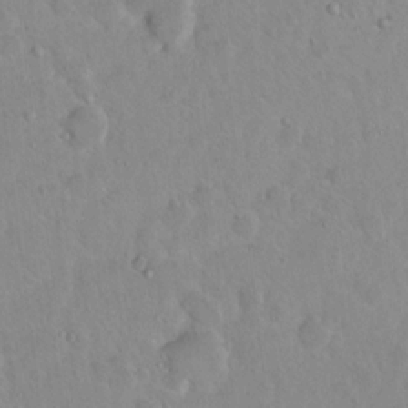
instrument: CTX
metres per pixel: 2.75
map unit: Hto
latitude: 13.1214
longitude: -37.0081
